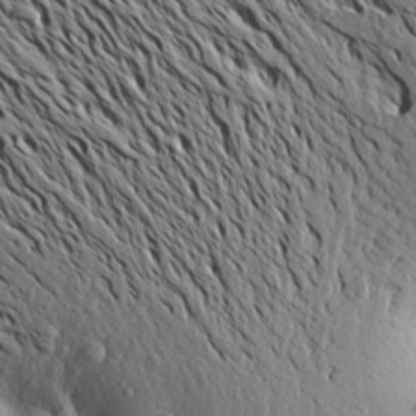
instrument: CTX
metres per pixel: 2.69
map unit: Aa
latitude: 20.1011
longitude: -148.0444
